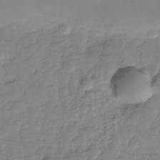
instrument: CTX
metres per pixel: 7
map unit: Hve
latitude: -29.2754
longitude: 91.5966
